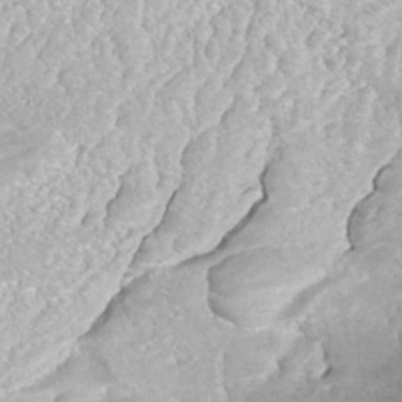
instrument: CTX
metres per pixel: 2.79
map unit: ANa
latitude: -42.1983
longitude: 109.7100
